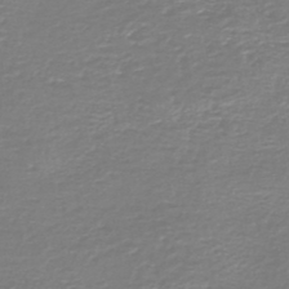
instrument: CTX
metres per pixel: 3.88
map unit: HNb
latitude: -46.1039
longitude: 53.2753
